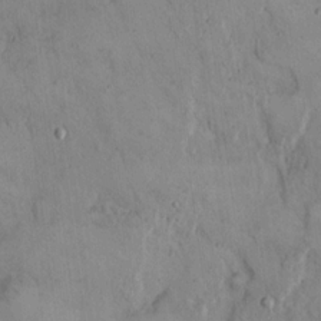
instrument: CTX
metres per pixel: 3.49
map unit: Hto
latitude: 14.4601
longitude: -60.3467
